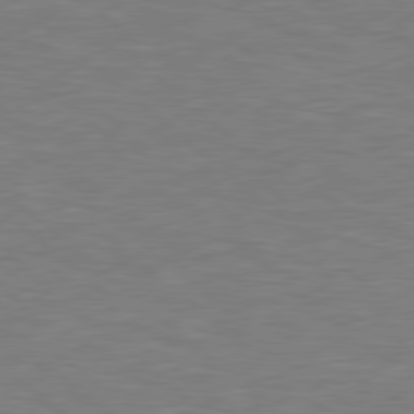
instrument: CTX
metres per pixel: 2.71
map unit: Hpe
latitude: 78.7247
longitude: -150.2522
